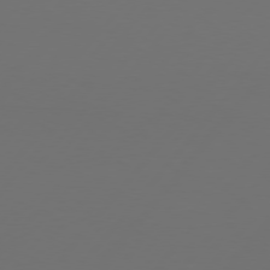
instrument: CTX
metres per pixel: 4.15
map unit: Hpe
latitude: 76.2711
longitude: -138.7813
